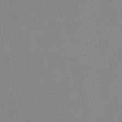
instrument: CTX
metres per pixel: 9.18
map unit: HNb
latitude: -54.1039
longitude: -48.8569
